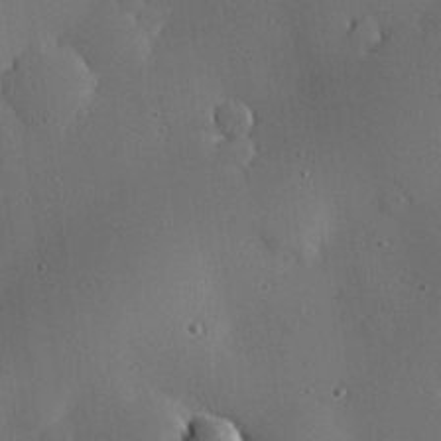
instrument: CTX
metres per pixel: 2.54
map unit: eHh
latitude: 22.6868
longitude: -91.3482
